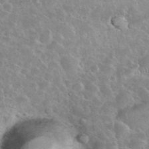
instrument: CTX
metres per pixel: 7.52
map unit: eHh
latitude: 35.8394
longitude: -60.4601
